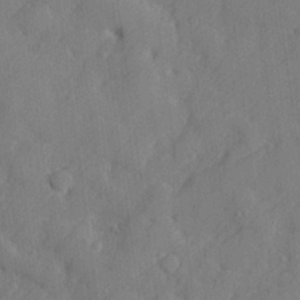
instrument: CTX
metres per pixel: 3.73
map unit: lHvf
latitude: 24.4223
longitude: 142.9919
